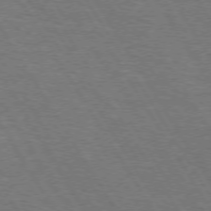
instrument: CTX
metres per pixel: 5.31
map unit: Hpe
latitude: 72.9892
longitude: -123.7072
